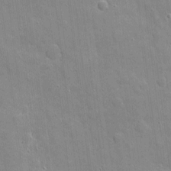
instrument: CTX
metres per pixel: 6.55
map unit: eHh
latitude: 4.0633
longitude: -70.8002
